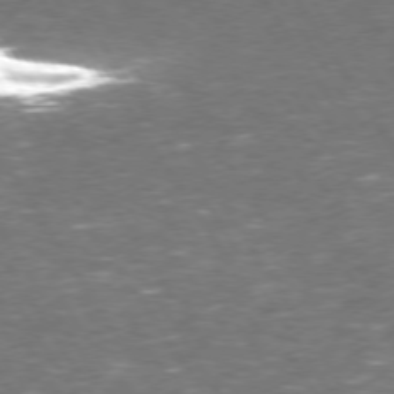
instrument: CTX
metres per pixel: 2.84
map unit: Hpe
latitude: 73.4049
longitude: -124.5545
